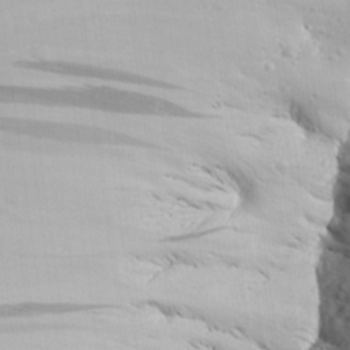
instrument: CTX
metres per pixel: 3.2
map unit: Aa
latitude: 24.5545
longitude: -135.7449
